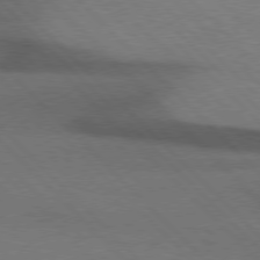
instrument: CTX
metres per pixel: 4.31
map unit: Hpe
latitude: 76.7813
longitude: -156.4034
